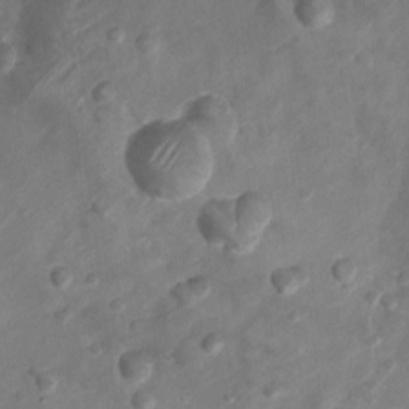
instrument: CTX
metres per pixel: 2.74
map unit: Nhu
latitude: 5.5182
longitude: -18.3656
